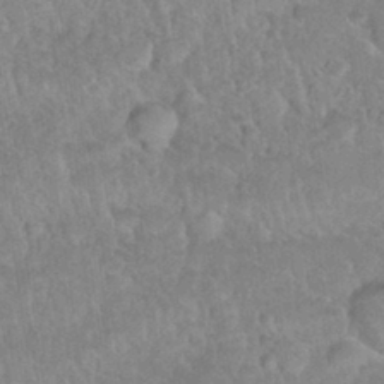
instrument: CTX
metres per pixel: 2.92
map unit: Nhu
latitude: 30.7813
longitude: -51.6316
